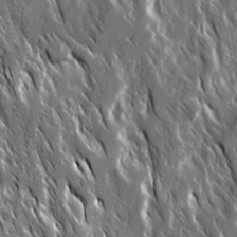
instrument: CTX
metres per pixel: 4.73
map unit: Ave
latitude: 15.1593
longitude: -133.5182
